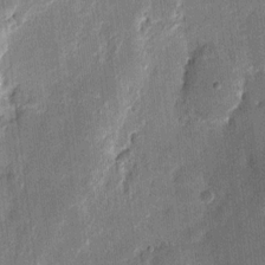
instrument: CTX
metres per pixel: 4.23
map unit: eHh
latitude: 11.5182
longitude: -69.9906
